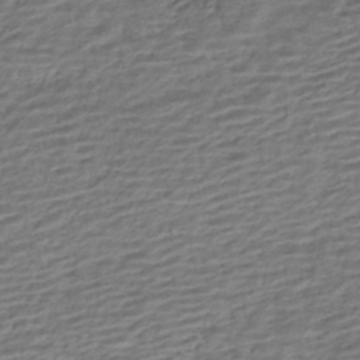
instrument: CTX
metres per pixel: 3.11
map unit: HNhu
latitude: -42.6896
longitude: 101.1431
